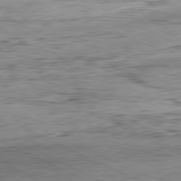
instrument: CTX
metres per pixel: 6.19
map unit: Hpe
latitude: -81.2754
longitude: 11.9178
